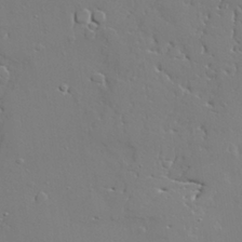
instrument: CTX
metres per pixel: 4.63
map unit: lAvf
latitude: 28.6490
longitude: -108.3467
